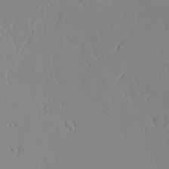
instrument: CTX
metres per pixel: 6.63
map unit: Aa
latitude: 19.2537
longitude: -125.1592
